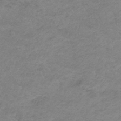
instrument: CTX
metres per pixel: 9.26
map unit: HNb
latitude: -35.0108
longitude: 56.2739
